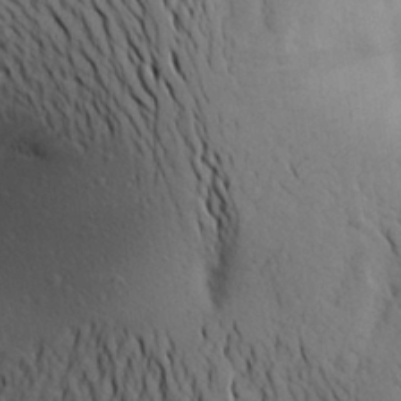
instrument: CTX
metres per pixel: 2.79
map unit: Aa
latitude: 26.6491
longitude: -148.6302
